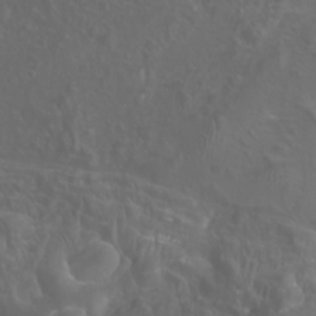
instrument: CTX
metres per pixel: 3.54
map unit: Nhu
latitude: -8.0283
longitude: -94.0444
